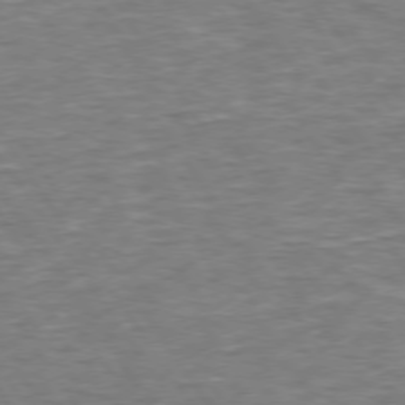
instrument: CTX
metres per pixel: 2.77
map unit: Hpe
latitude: 73.7450
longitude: -125.3103
